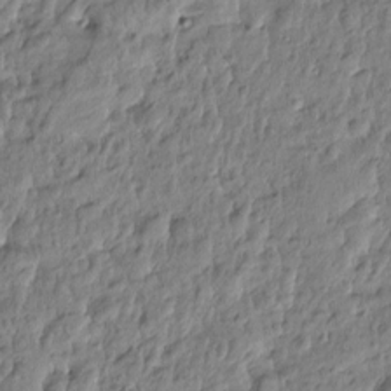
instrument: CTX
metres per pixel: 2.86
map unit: Htu
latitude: -4.8975
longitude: 177.1431
